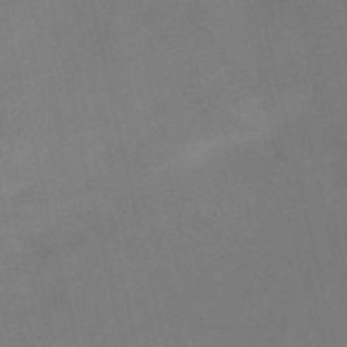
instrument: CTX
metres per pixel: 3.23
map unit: HNb
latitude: -53.9178
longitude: -47.8584
